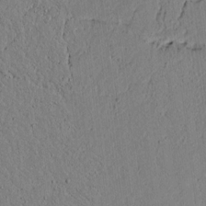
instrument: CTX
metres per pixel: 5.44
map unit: lAvf
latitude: 5.4237
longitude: 166.1795
